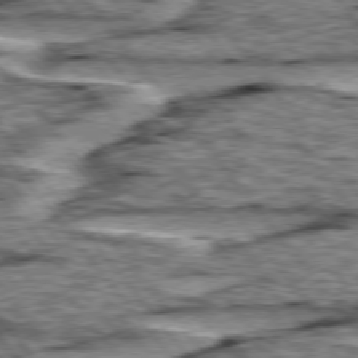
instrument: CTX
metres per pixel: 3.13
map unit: lApd
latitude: 76.2333
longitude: -70.8947
